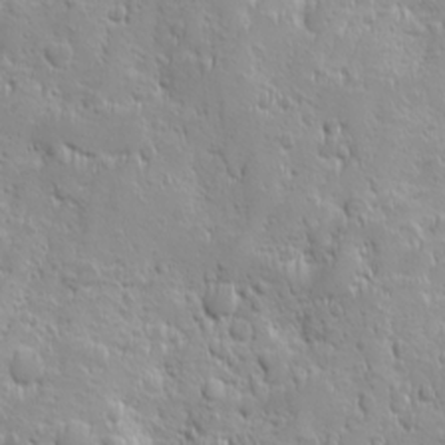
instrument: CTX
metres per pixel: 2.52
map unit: Ave
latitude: 9.9339
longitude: -104.6869
